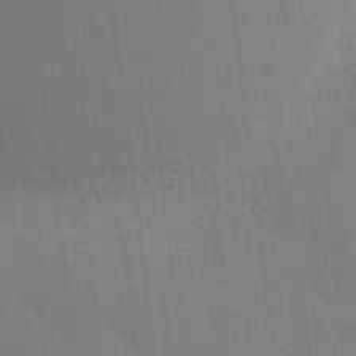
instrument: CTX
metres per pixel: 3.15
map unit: Hve
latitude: -10.6330
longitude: 175.7288
